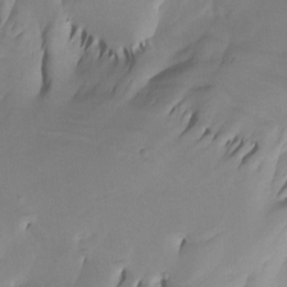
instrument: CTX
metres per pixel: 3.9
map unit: Htu
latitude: -3.7666
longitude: -74.0633
